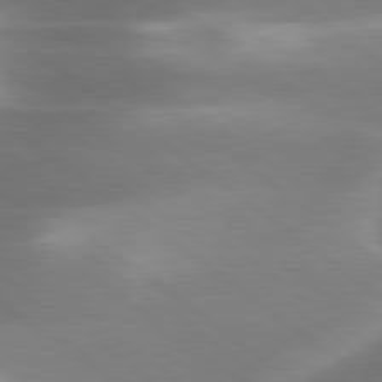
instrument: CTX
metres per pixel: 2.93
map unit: lApd
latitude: 79.9528
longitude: -118.3278
